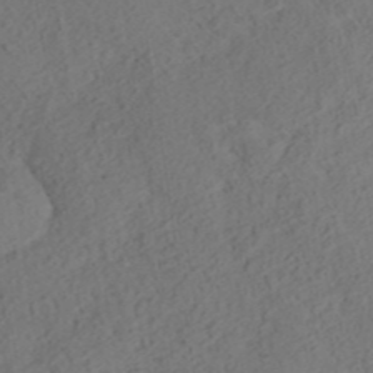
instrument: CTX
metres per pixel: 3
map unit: ANa
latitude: 35.7638
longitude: 13.6533
